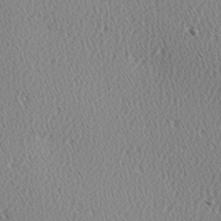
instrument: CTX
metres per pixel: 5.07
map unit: Hve
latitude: 2.7435
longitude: -124.5545
